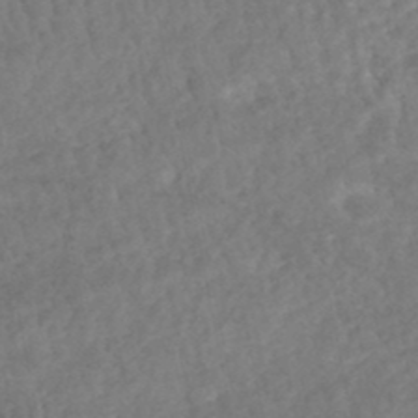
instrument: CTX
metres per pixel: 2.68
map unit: HNhu
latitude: -48.5952
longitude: 102.2928
